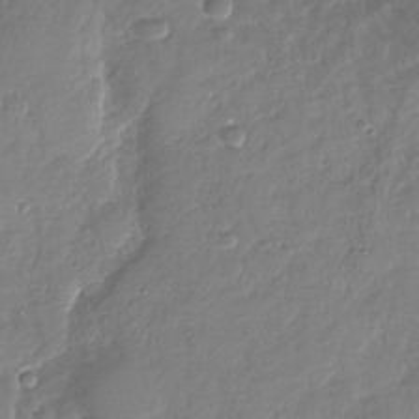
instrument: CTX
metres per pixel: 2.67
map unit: Nhu
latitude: -28.8030
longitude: -62.0633
